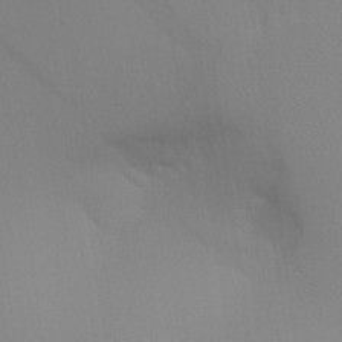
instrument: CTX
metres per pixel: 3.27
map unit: Aa
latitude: 26.5735
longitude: -131.2159
